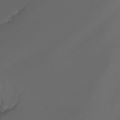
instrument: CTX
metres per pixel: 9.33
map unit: Nhu
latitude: -7.3320
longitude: -84.2523
